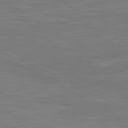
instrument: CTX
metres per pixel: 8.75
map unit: lApd
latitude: 81.8205
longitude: -170.9325
